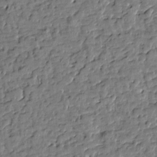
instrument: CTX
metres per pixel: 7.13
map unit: Htu
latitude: 0.5545
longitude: -179.2159
